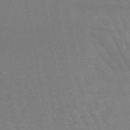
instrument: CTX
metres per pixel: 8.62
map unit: lHb
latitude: -46.8597
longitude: 75.1432
